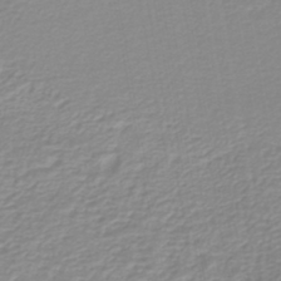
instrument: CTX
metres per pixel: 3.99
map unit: lHb
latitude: -44.1606
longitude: 65.6533
